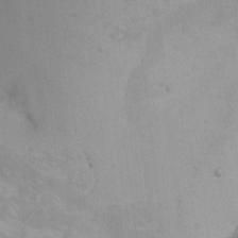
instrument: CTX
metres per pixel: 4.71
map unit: Nhe
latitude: -2.3684
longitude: -58.7813
